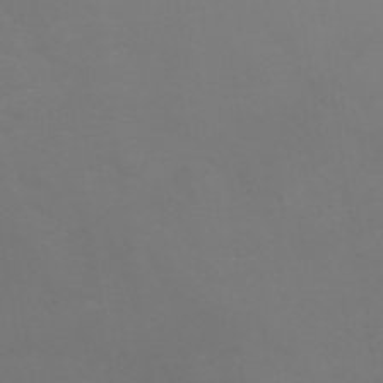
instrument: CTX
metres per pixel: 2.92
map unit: ANa
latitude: 36.4412
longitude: 14.1795
